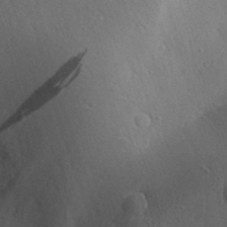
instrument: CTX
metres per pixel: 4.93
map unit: Aa
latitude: 30.4412
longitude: -142.3090
